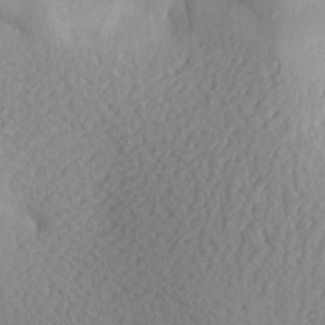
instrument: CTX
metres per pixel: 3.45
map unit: Aa
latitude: 24.0822
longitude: -149.7828
